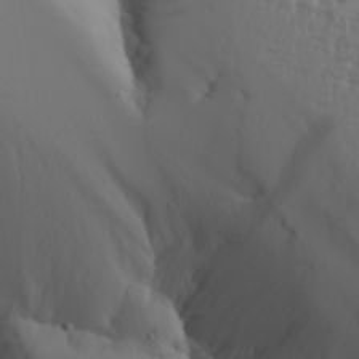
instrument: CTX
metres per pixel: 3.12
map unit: Aa
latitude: 29.6694
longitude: -132.5168
